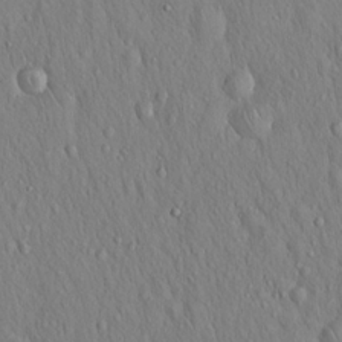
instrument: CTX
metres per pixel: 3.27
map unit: Hto
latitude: 16.4034
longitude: -58.1200
